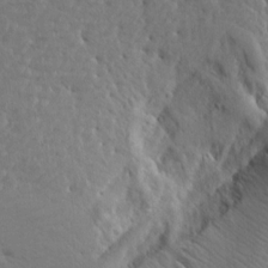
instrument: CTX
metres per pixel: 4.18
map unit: Aa
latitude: 15.2348
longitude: -141.0269
